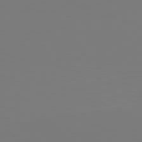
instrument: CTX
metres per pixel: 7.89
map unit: lApd
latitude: 81.9717
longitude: 146.0850
